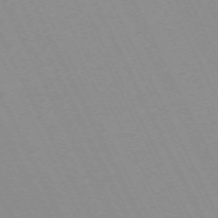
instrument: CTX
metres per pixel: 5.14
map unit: Hpe
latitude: -70.5196
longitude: 16.3873
